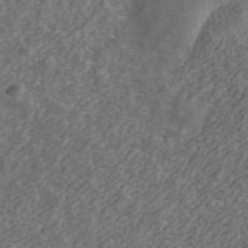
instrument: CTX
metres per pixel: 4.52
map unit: ANa
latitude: 43.5371
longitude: 30.4251
